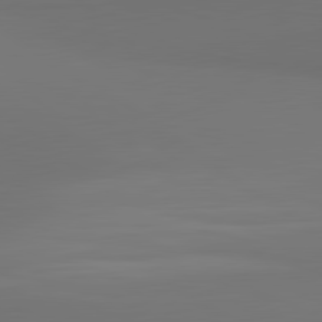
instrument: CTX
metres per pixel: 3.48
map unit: lApd
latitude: 81.1970
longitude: 153.4076
